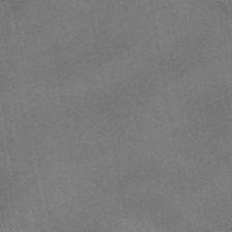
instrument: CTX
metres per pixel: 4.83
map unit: eAb
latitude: 45.4048
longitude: 123.7667
